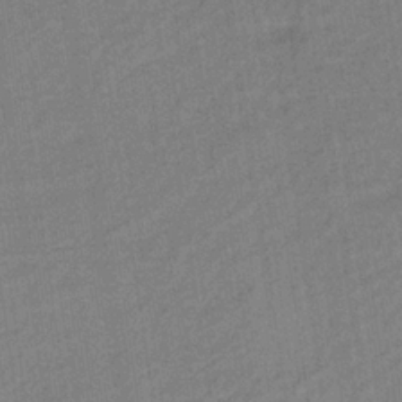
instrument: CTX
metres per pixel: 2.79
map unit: lHb
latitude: -33.7289
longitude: 65.4455
